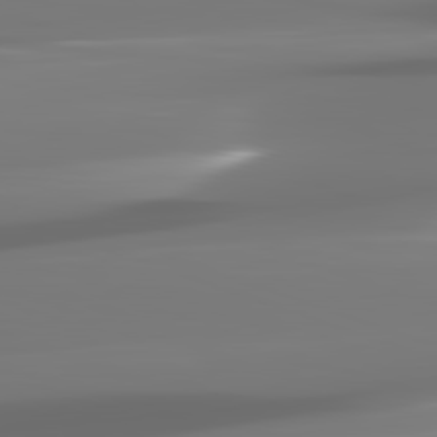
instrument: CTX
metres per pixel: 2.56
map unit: lApd
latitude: 82.3656
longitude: -145.4993
